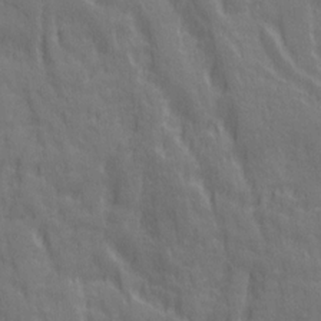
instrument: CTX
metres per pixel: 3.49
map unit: Ave
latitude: 20.2145
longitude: -133.9528
